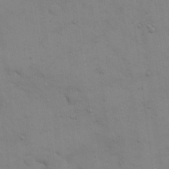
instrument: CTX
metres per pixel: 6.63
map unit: eHh
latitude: 17.7828
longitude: -66.5734
